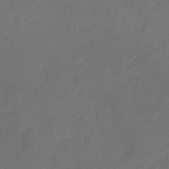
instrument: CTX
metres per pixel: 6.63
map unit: eHb
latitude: -39.4077
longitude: 76.5952
